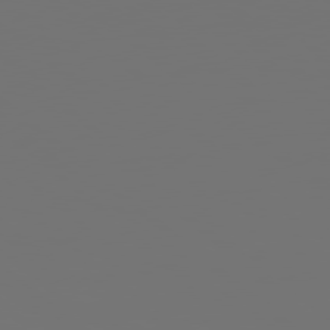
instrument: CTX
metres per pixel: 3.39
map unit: Hpe
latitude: 78.2523
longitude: 174.1983
